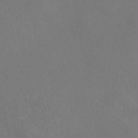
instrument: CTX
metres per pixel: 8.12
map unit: eAb
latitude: 46.8947
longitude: 117.3131
